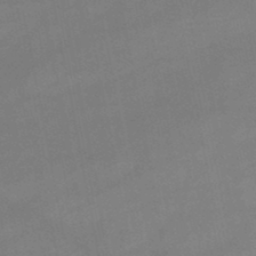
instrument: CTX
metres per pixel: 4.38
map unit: lHb
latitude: -47.1620
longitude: 62.3684
